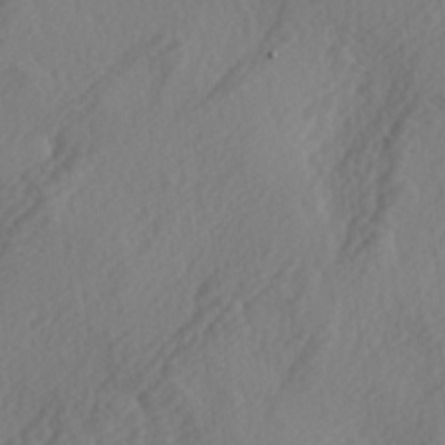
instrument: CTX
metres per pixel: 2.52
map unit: lAa
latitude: -4.0472
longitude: -123.6316
